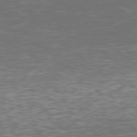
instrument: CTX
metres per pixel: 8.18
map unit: Hpe
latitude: 77.3103
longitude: -168.6302
